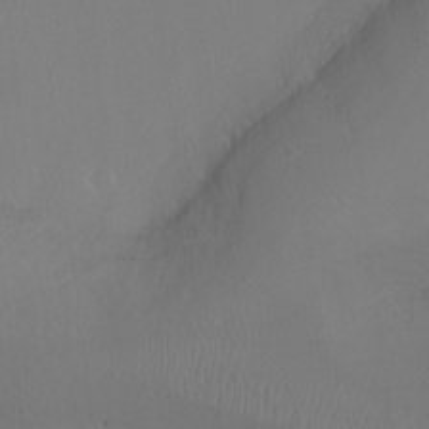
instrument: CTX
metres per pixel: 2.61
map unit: Ht
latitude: -15.6722
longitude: -41.4048
